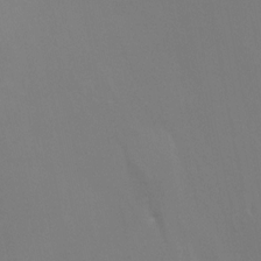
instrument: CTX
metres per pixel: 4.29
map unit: Ht
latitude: -8.6140
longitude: -32.9514
